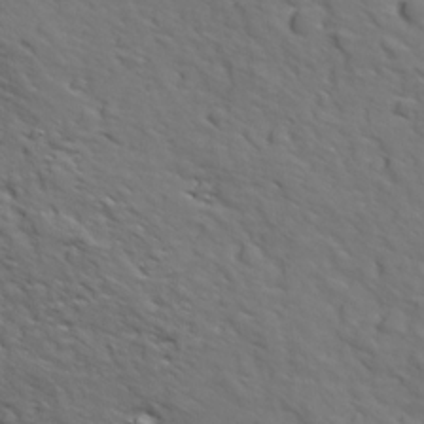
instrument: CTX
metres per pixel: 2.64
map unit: Ave
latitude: 17.9339
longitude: -132.5924
